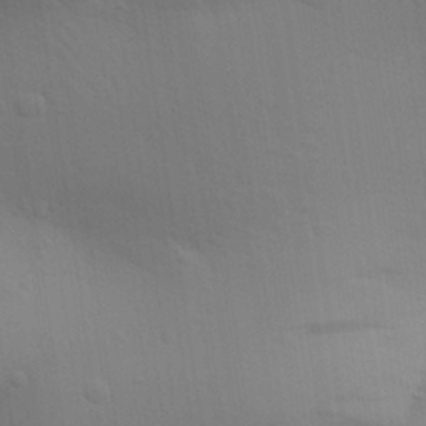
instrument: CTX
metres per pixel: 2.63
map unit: Aa
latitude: 30.4223
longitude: -144.6868
